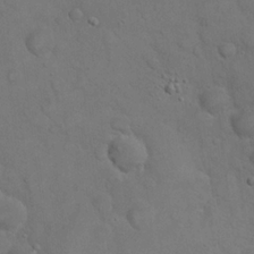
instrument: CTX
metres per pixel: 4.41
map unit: eHh
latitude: 21.0648
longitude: -59.5182
